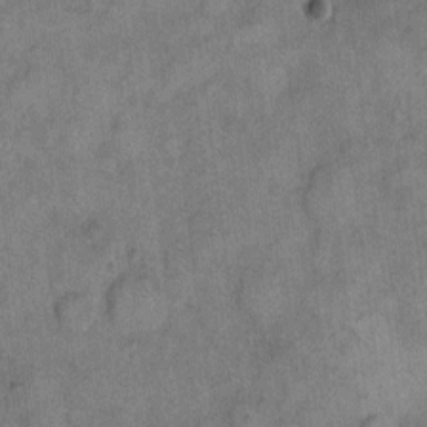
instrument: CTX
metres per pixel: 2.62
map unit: eHh
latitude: 10.3467
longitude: -63.9339
